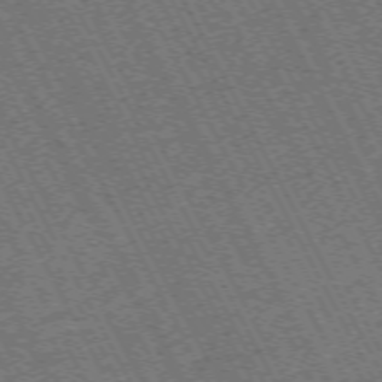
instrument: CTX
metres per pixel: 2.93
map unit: Hpe
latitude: -71.7667
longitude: 10.8408
